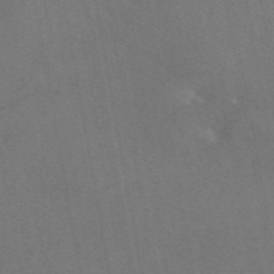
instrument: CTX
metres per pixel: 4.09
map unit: eAb
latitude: 46.9136
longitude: 108.9920
